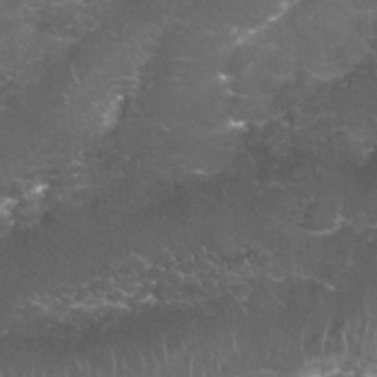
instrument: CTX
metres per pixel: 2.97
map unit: Nhu
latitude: 27.4993
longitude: -61.2159
